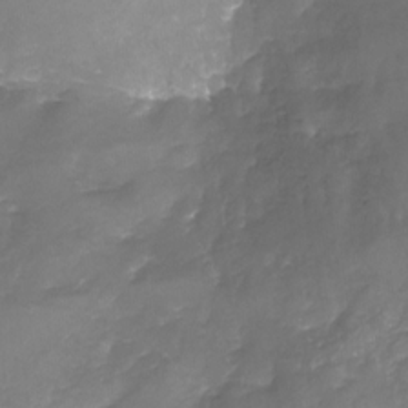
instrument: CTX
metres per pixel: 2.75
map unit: Nhu
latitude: -22.7652
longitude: -56.8568
